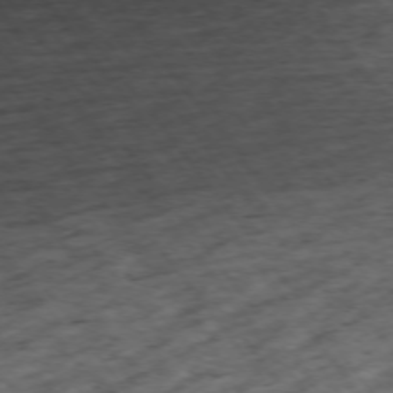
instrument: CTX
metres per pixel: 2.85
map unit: Ap
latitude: -74.2551
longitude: -72.9703
